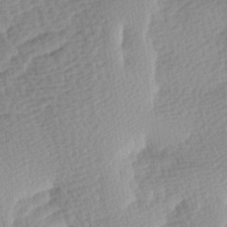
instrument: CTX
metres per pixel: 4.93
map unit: Ave
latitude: -9.0864
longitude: -123.6316
